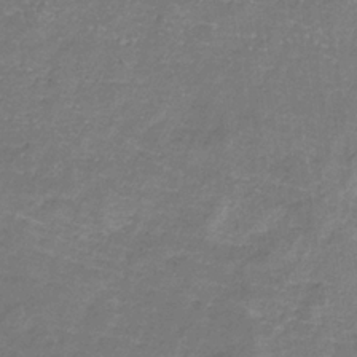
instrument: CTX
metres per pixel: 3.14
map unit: eHb
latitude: -32.0283
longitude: 67.1053
